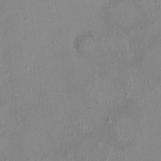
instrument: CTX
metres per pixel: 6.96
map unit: HNhu
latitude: 5.8394
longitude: 10.3873
